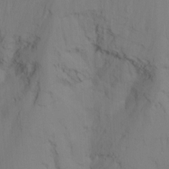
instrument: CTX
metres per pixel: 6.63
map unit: Nhu
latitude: -15.1054
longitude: -56.5167
